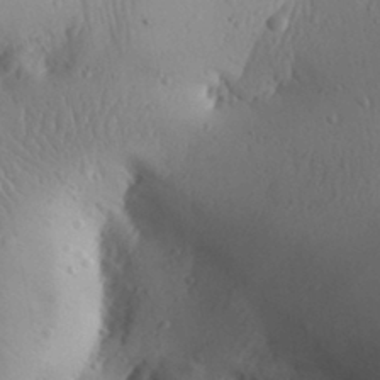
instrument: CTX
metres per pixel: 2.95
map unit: Aa
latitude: 30.5924
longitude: -143.9150
